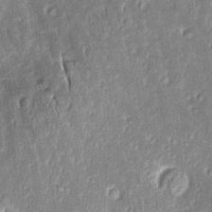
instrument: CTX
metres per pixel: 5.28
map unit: Aa
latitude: 8.4412
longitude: -132.7435
